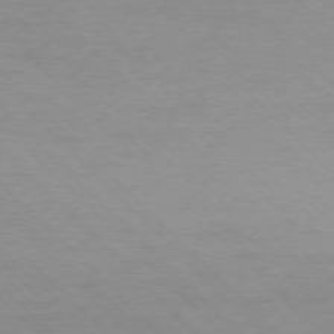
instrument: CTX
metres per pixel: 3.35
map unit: Ap
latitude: -76.9542
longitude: -85.2159
